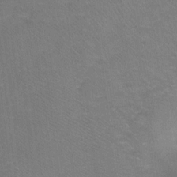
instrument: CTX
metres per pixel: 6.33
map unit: Ht
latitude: -1.7100
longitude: -33.2348
